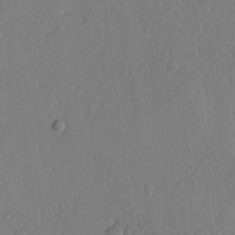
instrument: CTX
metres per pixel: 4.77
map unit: lHvf
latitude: 18.4790
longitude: -115.3670
